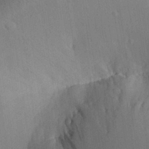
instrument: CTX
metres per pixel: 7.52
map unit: Aa
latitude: 29.3670
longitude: -144.1767
